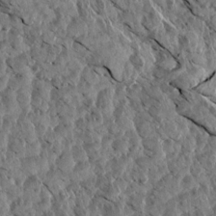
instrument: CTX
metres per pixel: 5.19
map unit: Aa
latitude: 14.2145
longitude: -141.8394
